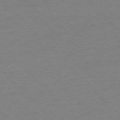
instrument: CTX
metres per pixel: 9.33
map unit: Ap
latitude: -76.7085
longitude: -92.3467
